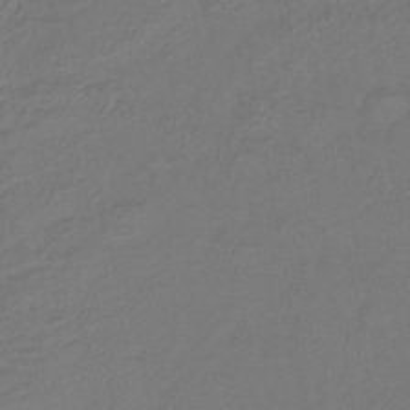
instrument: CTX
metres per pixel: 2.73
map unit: lHb
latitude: -43.0864
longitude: 76.5952
